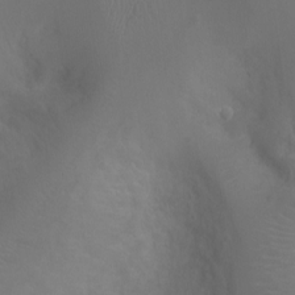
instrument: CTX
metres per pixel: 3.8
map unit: Ht
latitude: -3.1431
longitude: -18.1200
